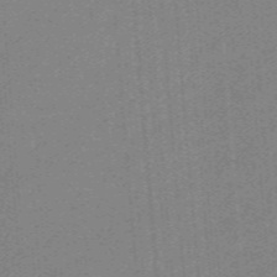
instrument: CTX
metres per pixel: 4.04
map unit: eHb
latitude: -44.1606
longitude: 87.5210
